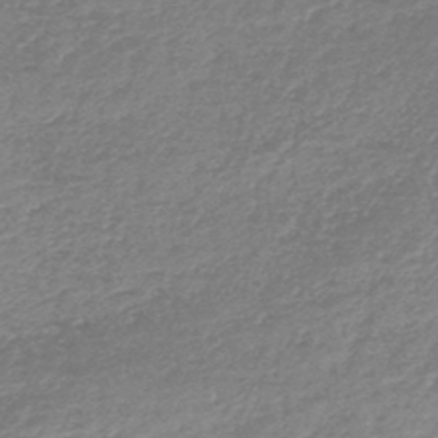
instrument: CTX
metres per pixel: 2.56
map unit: lHb
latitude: -44.1984
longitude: 69.7477
